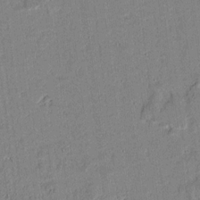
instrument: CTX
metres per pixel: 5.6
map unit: lAvf
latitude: 6.1956
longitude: 168.7652
